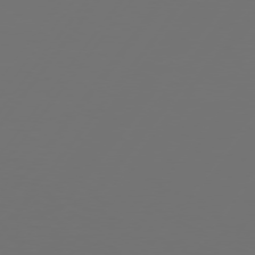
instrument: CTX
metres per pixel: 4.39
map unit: Hpe
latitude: 75.0836
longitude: -129.9150
